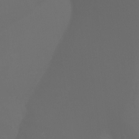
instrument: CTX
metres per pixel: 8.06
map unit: Aa
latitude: -7.0675
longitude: -72.6491
